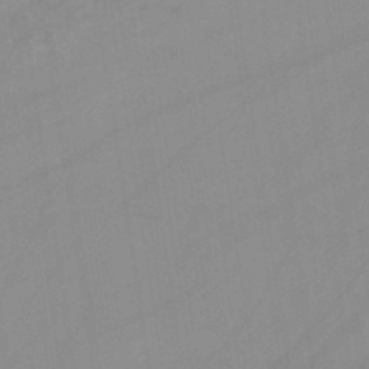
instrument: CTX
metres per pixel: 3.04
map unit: lHb
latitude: -45.1242
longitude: 66.6518
